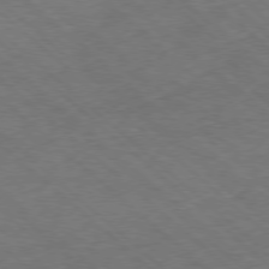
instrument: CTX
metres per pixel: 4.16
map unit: Hpe
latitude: -78.3306
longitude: 17.0298
